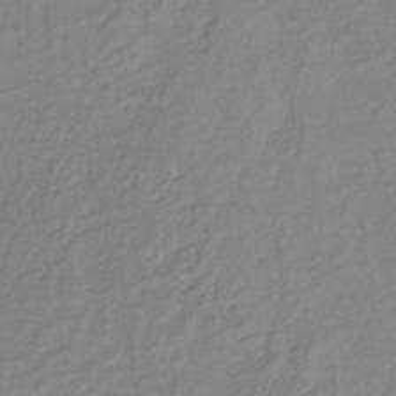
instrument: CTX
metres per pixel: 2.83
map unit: lHb
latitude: -37.3509
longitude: 70.1984
